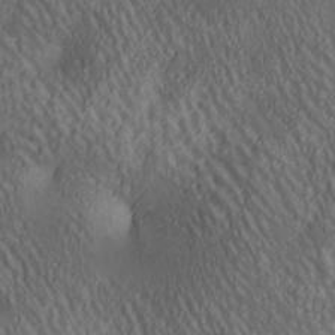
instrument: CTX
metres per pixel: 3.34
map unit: lAa
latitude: 4.8947
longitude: -117.5560
